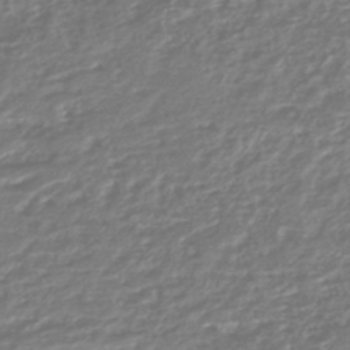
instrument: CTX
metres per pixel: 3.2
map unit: HNhu
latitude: -44.6707
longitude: 97.9745
